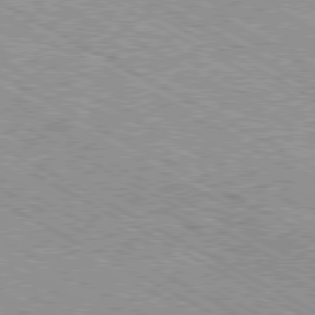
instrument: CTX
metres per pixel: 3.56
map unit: Ap
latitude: -80.5007
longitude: -53.0837
